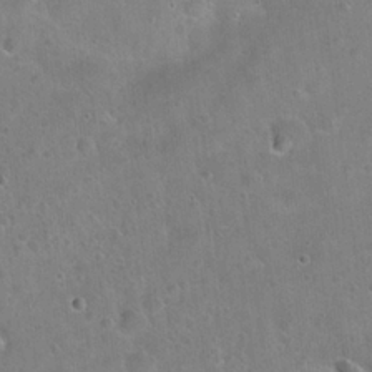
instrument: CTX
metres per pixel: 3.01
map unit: Hto
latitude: 22.4790
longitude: -52.1200
